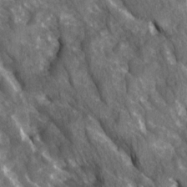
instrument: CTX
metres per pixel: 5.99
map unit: Ave
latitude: 15.0837
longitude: -131.8773
